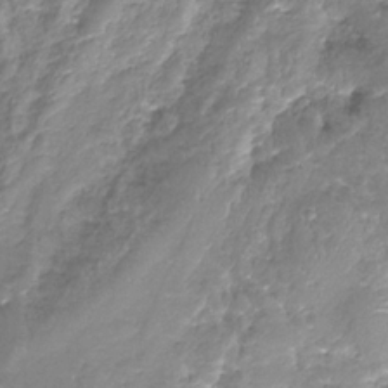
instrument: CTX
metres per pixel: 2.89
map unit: Nhe
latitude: -32.1606
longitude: -92.7246
